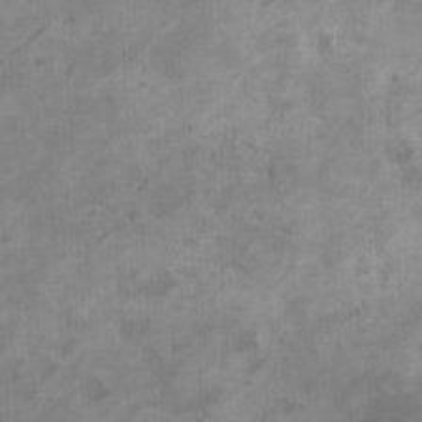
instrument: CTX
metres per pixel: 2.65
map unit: HNhu
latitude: 1.8583
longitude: -2.5168
